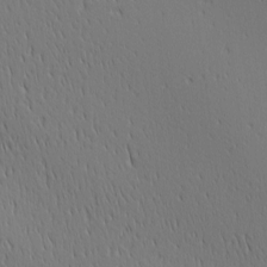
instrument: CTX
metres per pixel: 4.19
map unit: Ave
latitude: 2.5545
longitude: -114.7435
